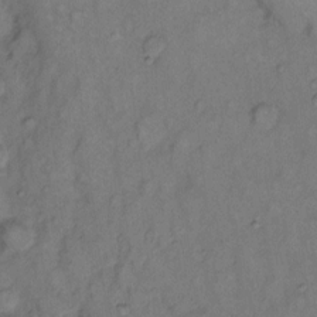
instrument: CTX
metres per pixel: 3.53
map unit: eHh
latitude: 9.0648
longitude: -62.1200
